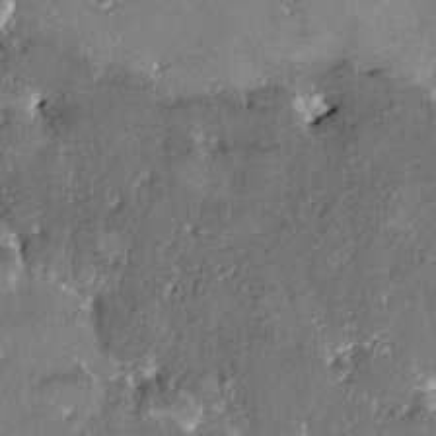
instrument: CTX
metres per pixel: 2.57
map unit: HNhu
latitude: 3.9906
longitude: 7.1809
